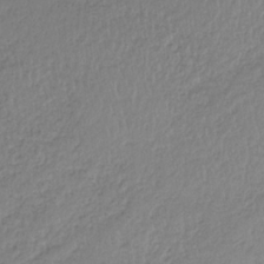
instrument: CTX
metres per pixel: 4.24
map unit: HNb
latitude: -33.8989
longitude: 64.0094
